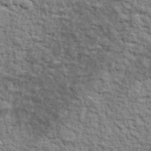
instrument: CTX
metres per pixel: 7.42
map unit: eHh
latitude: 37.5560
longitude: -81.9339
